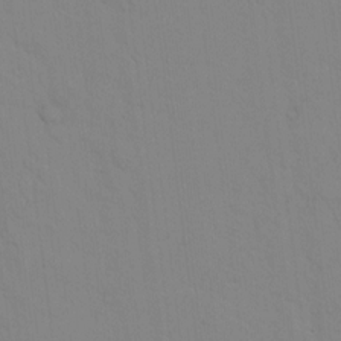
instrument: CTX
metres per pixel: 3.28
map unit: lAvf
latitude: 8.3090
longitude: 169.4454
